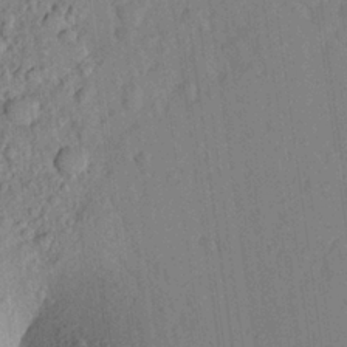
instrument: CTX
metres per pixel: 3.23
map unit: Aa
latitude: 23.5371
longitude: -147.7261
